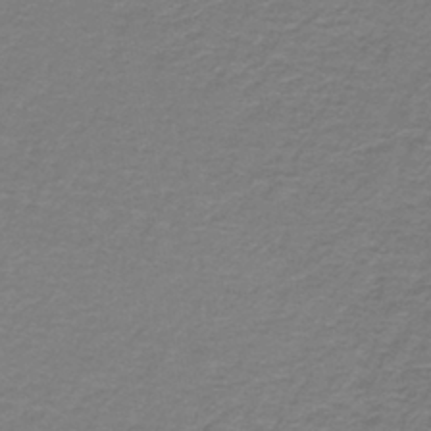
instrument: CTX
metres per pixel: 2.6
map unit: lHb
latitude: -42.1605
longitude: 56.7274
